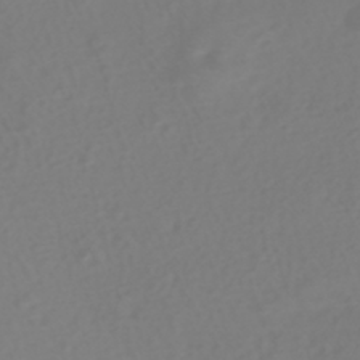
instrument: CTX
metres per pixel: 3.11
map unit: HNhu
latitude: -41.2943
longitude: 100.8219
